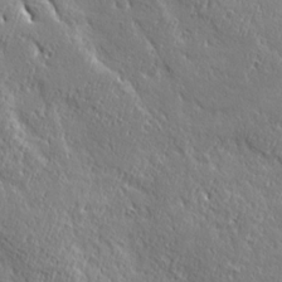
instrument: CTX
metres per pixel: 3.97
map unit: Ave
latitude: 20.5735
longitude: -136.0444
